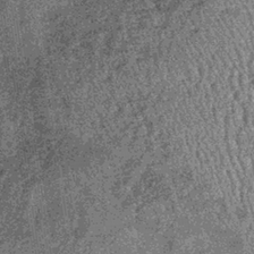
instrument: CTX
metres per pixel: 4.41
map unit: lHb
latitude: -37.2753
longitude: 67.7100
